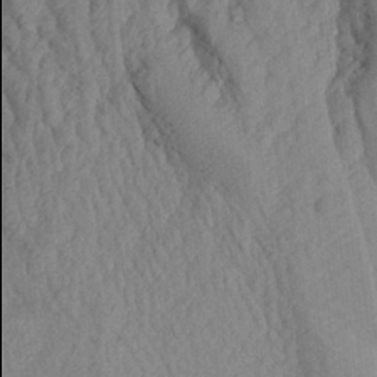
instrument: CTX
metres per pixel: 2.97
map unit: Aa
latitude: 18.4790
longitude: -145.9906
